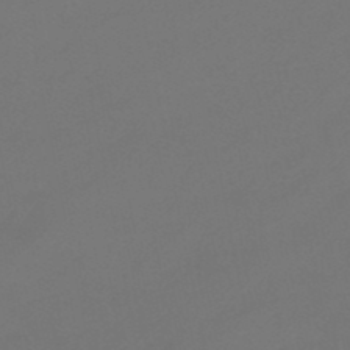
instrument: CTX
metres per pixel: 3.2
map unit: eHb
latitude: -47.3887
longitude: 86.2740
